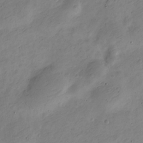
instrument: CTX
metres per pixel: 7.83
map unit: Nve
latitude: -23.7478
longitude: 105.5399
